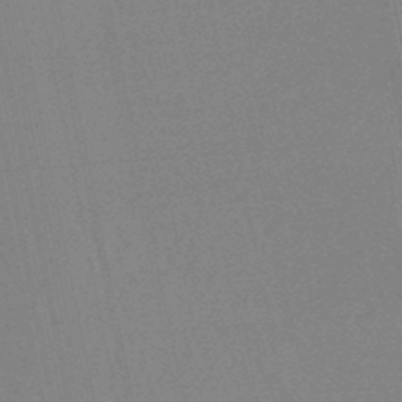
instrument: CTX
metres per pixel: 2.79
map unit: lHb
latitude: -48.9353
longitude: 71.5777
